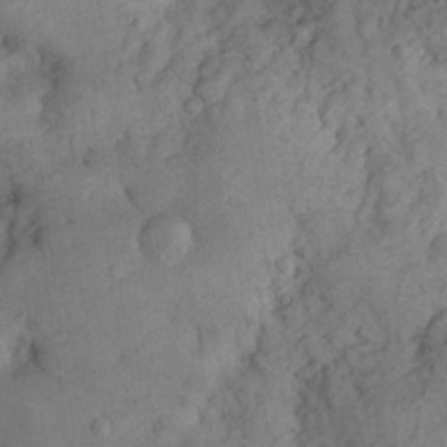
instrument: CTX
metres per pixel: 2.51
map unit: Nhu
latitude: 22.2333
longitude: -71.3104
